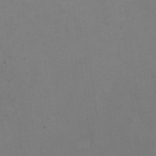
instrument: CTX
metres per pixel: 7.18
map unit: HNhu
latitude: -1.2943
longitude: -4.1767
